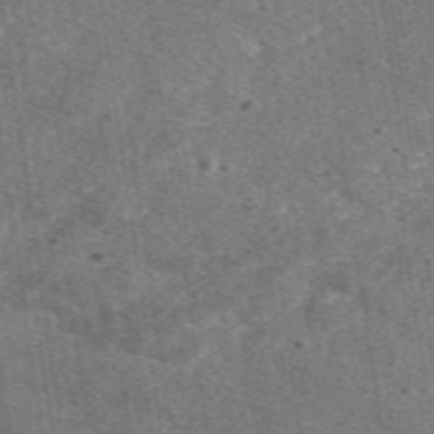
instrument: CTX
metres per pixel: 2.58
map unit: eAb
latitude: 48.1389
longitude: 115.4265
